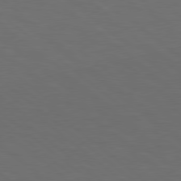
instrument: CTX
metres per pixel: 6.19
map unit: lApd
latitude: 78.6491
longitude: -177.1214
